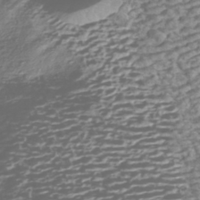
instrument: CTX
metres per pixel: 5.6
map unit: ANa
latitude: -42.4817
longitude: 108.1417
